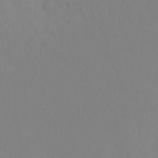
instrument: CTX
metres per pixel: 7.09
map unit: Hto
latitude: -10.7463
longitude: -37.2915
